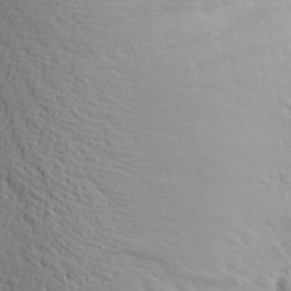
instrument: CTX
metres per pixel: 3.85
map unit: Aa
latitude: 27.3860
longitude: -144.2333
